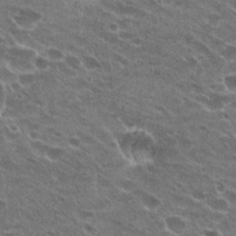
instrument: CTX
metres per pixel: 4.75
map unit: Hto
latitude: 23.8961
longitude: -41.6315
